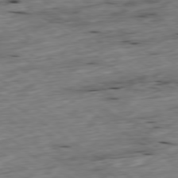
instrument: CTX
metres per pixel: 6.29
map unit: Ap
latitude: -79.4076
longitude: -89.1970
